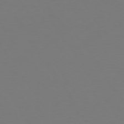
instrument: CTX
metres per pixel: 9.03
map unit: Hpe
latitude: 73.4049
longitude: -122.8002
